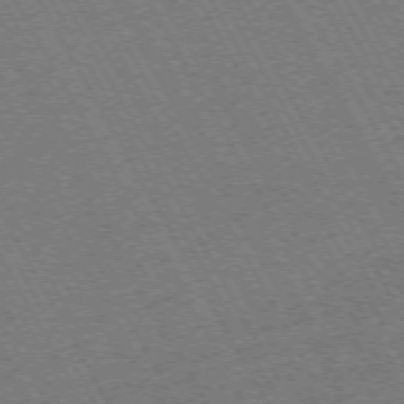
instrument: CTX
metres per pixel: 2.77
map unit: Hpe
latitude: -72.5385
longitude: 11.2565
